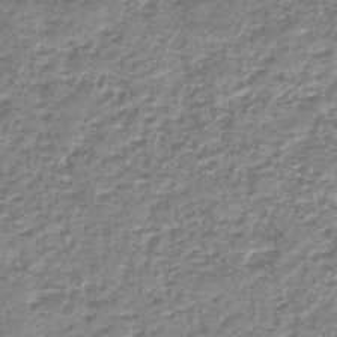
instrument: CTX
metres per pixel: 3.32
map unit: HNb
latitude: -44.0850
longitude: 50.0661
